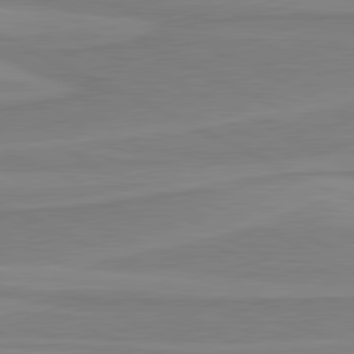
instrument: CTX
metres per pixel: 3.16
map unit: lApd
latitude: 81.1403
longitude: 170.2173
